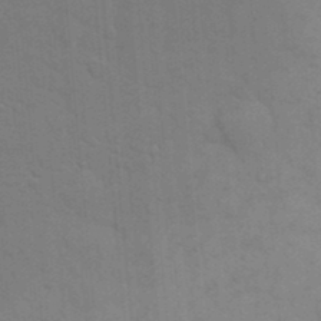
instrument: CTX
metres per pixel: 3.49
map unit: eHh
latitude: 19.0836
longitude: -64.2145
